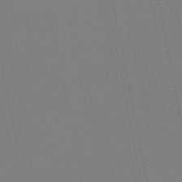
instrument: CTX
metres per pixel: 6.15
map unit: eHb
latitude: -50.3873
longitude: 69.3320
